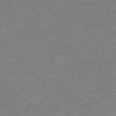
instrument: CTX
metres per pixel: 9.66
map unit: Ap
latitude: -78.9352
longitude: -49.3860
